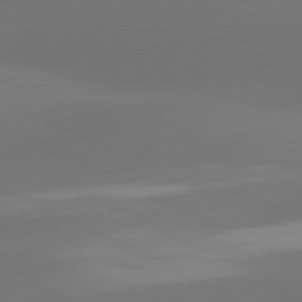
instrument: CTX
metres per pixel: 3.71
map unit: lApd
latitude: 81.1214
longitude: -164.4790
